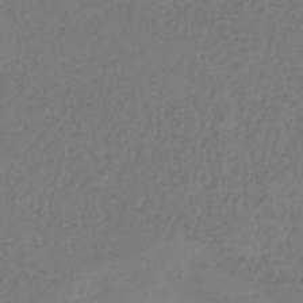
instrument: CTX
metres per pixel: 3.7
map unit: HNb
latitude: -34.2739
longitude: 53.5588
